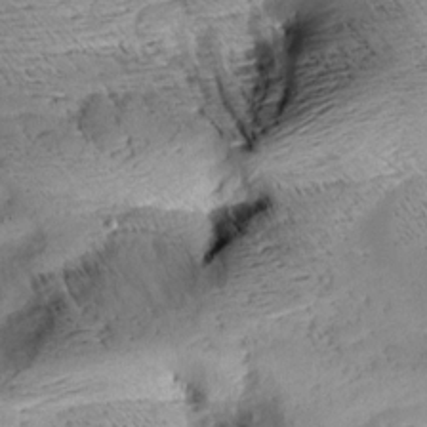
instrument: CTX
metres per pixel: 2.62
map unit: Aa
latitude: 9.5560
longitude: -142.5735
